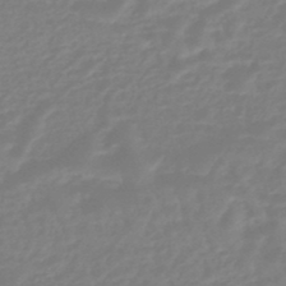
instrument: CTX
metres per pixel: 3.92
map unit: eHb
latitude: -45.8422
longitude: 81.6533
